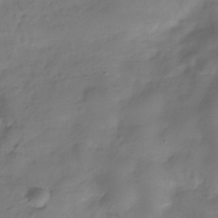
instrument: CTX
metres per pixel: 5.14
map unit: Hve
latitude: -32.7652
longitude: 91.2754
